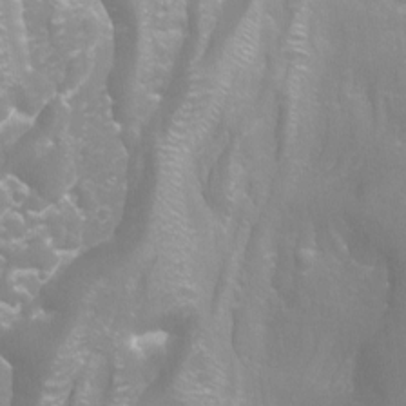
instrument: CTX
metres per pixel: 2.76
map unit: Aa
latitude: -9.1053
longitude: -71.5371
